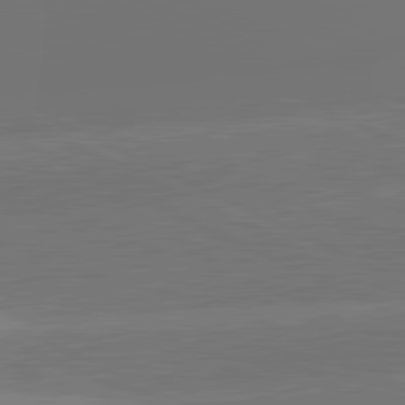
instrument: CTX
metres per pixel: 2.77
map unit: lApd
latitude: 81.6316
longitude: -154.0255
